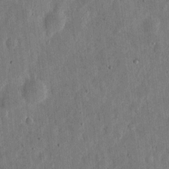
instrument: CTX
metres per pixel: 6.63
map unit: eHh
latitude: 6.2711
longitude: -71.8961
